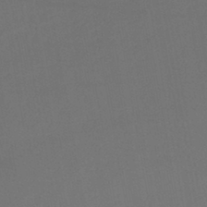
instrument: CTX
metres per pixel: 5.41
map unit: lHb
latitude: -42.7085
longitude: 73.9367
